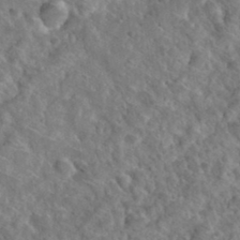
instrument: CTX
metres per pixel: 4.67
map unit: Hto
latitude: 35.1214
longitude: -49.5560
